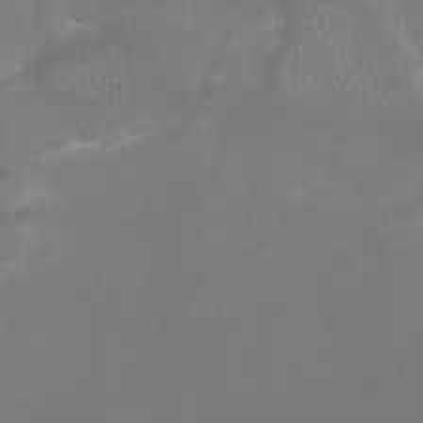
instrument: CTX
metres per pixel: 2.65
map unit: Nhu
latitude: -16.2362
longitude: -57.5749
